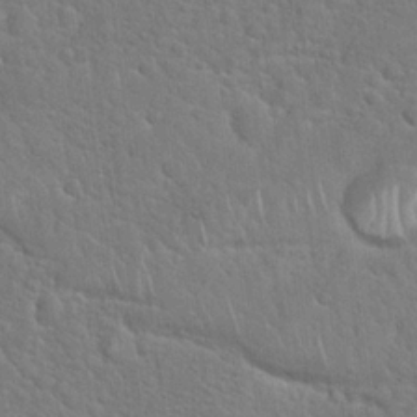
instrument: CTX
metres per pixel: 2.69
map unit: Hto
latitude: 19.3481
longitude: -51.3859
